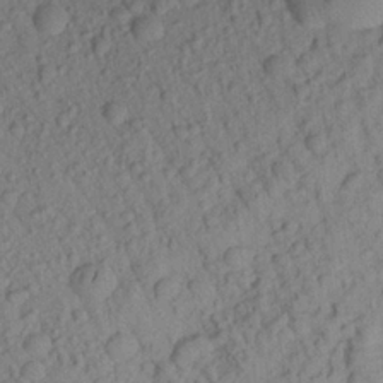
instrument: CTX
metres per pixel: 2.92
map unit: Aa
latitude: 22.8191
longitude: -147.8206
